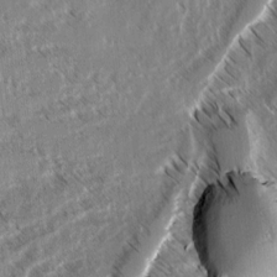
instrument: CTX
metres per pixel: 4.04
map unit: lAvf
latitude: 3.5938
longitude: -105.8395
